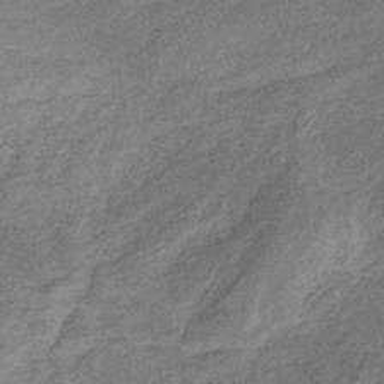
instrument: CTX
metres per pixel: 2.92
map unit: eHb
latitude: -31.3509
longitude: 68.8974
